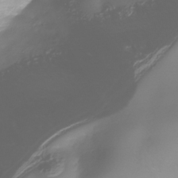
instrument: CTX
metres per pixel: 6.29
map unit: Nhe
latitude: -36.7652
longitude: -113.5938
